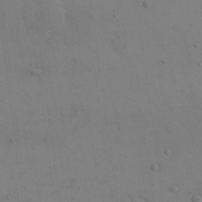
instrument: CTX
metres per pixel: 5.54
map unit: eHh
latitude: 18.0822
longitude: -67.1403
